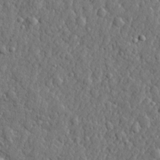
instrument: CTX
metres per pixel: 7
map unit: lHvf
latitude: 22.8002
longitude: 143.4265
